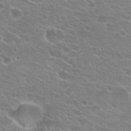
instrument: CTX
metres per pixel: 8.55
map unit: Hto
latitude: 23.5182
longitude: -43.6505
